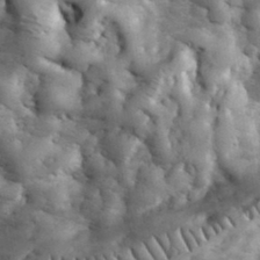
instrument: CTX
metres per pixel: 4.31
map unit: eHh
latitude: 33.8205
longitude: -67.7260
